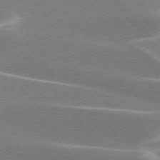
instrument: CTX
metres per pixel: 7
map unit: lApd
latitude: 75.2159
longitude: -63.3104
